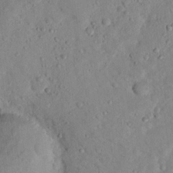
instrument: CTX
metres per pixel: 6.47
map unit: lHvf
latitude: 14.5546
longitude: 179.0486
